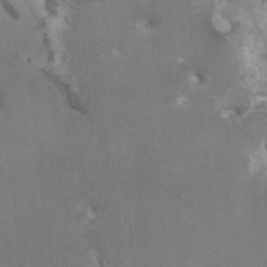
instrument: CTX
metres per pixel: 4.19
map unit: HNhu
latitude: 6.2522
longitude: -1.8961
